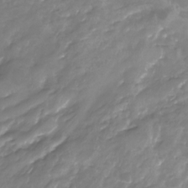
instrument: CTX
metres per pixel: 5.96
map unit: Nhu
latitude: -22.8408
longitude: -57.1025
